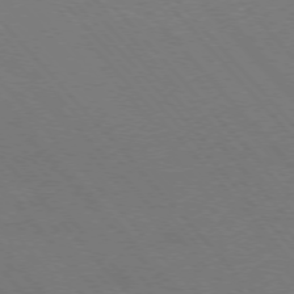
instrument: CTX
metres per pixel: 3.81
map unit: Hpe
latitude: -76.4062
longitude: -12.8002
